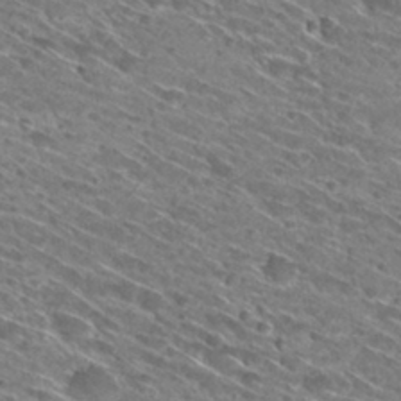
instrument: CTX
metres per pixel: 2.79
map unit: Hto
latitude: 29.8961
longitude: -44.9702
